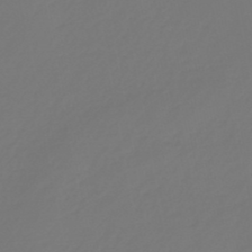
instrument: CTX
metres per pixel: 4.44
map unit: eHb
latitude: -46.5007
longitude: 84.8596
